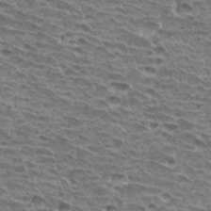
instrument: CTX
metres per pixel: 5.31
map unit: Hto
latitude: 32.6113
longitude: -40.1955
